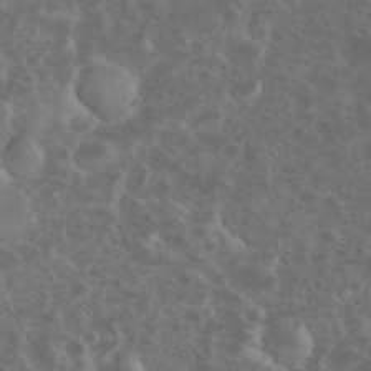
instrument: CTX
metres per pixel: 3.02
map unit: eHh
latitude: 35.1403
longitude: -60.7813
